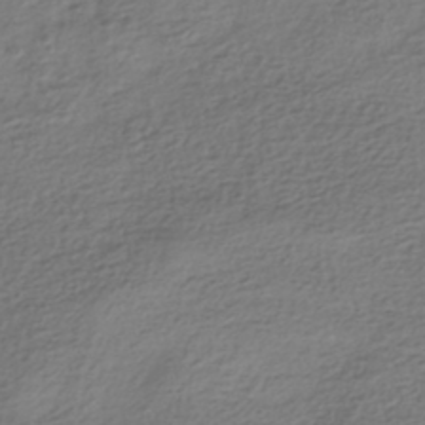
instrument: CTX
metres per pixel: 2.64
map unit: HNhu
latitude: -42.5195
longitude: 99.9178
